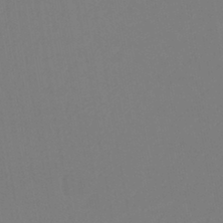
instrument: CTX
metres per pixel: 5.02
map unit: lHb
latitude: -38.6141
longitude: 75.0298
